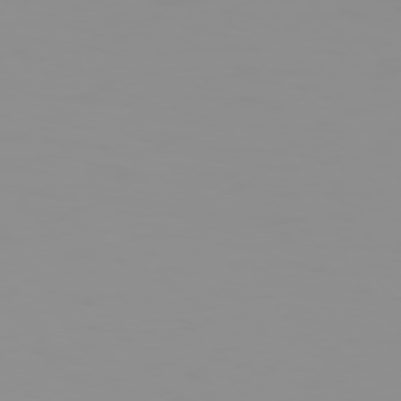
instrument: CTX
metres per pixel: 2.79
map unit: Hpe
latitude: 74.4412
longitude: -128.5168
